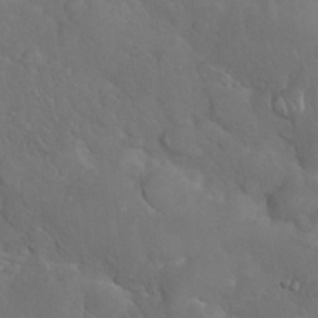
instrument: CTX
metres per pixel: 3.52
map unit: Nhu
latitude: 26.8569
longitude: -65.0269
